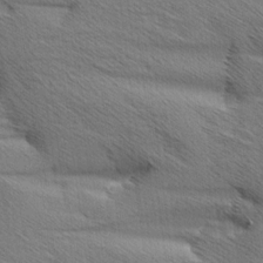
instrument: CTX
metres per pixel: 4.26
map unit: Aa
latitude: 6.3467
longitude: -136.9325
